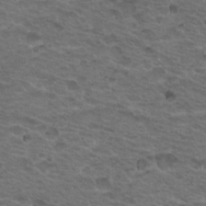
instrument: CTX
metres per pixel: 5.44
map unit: Nhu
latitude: 18.4223
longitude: -32.1200
